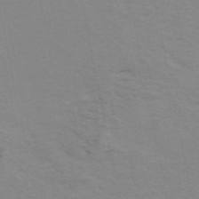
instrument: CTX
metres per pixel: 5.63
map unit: ANa
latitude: 49.5182
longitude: -74.2900
